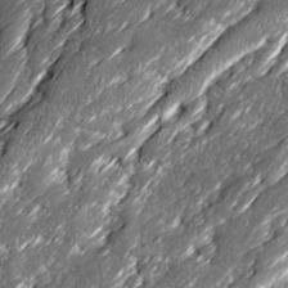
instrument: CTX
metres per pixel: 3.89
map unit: Ave
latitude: 16.0255
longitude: -136.7435
